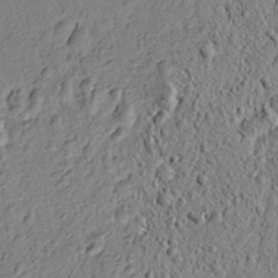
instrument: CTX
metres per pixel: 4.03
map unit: lAvf
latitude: 6.0633
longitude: 165.7667
